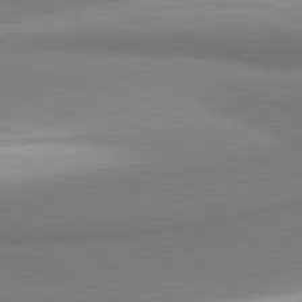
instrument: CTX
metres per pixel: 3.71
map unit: lApd
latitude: 81.1592
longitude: 165.3699
